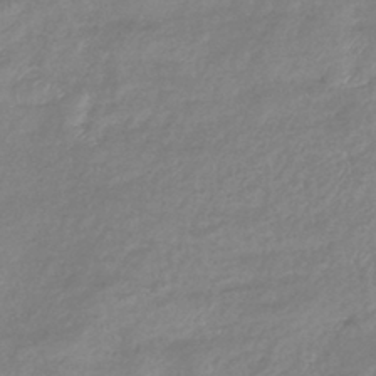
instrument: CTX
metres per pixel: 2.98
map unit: eHb
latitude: -40.5951
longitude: 81.7478
